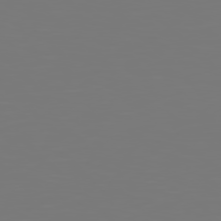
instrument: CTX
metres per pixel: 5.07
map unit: Hpe
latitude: 77.4426
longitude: -176.9325
